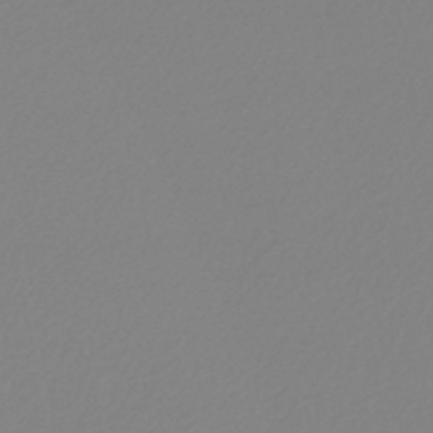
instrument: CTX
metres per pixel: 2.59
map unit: lHb
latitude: -44.7463
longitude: 75.7478
